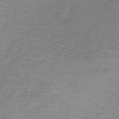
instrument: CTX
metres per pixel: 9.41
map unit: HNb
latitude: -36.1794
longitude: 53.5399
